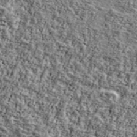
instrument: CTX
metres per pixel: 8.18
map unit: Ave
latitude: 42.3089
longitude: -110.7246
